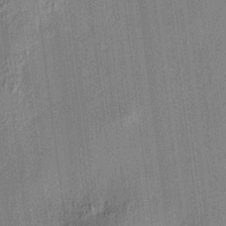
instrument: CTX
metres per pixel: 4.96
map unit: HNhu
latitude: 7.5938
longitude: 13.2754
